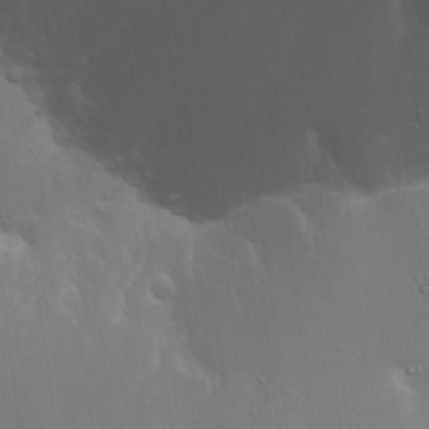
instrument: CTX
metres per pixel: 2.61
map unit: Hto
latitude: 18.4979
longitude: -56.6112
